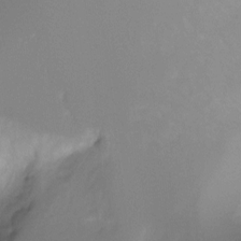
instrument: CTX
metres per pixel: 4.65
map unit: Ht
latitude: -15.1809
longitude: -42.3656
